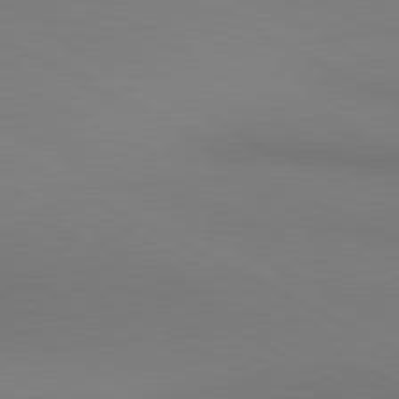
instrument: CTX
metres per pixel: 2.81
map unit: lApd
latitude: 80.7435
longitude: 145.7856
